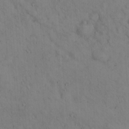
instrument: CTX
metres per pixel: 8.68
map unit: Hto
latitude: 13.7072
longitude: -59.3482
